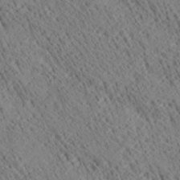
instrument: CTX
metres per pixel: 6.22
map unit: Ave
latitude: 20.9136
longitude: -139.9528
